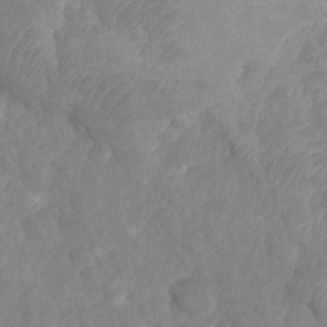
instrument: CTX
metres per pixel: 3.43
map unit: HNhu
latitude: -24.5196
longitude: 49.5966
